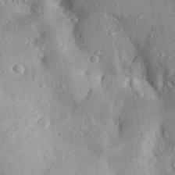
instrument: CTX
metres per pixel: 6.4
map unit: Aa
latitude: 29.4048
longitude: -131.5749
